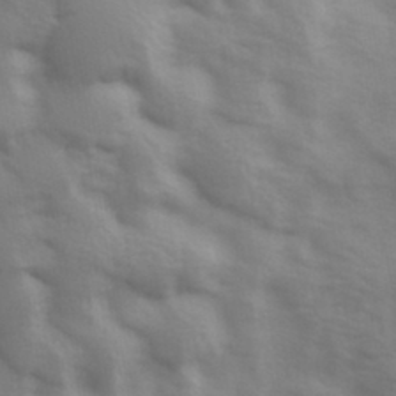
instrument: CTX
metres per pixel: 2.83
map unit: Hve
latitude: 32.8380
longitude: 150.1417
